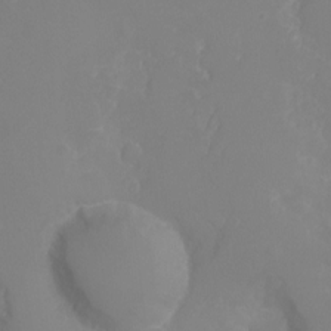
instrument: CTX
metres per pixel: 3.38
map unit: Ht
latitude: -6.2550
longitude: -25.9339
